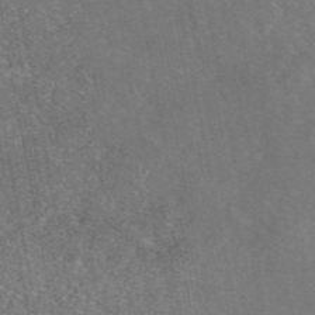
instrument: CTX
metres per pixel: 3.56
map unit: eAb
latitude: 46.7247
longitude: 107.4455
